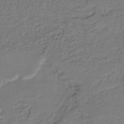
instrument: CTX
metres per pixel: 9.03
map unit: lHb
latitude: -38.3873
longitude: 57.1998
